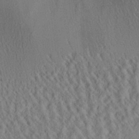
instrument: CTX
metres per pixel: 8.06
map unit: Aa
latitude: 29.2915
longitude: -137.2348
